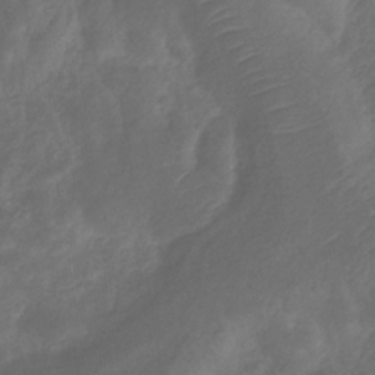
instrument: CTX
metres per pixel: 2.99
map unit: eHb
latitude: -33.0676
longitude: 72.2550
